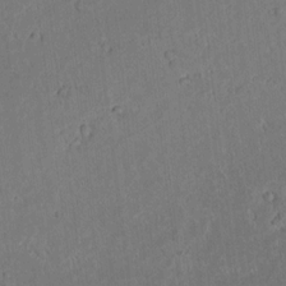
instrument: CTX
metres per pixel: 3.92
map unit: lAvf
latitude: 9.2726
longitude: 167.9367
